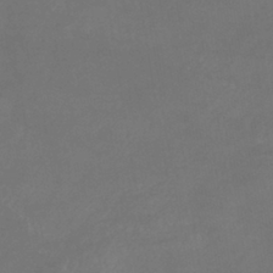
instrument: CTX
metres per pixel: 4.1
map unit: eHb
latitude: -39.5210
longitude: 75.8801
